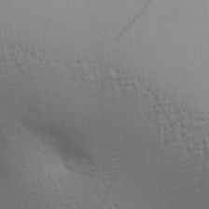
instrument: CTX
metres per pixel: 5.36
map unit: Aa
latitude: 25.2348
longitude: -136.4412
